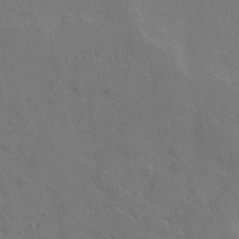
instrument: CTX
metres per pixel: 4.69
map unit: Hto
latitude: 6.9703
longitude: -63.0081
